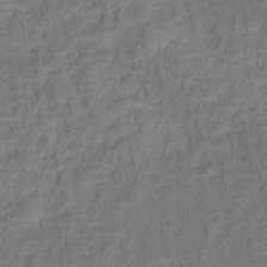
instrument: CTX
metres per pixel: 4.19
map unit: Hto
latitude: 15.6316
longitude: -39.6127
